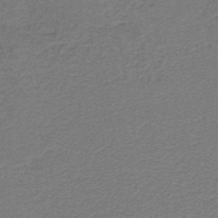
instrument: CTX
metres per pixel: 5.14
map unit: lHb
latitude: -42.7085
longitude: 62.3495
